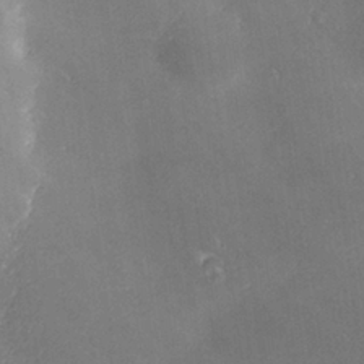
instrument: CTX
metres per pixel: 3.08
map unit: lHvf
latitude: 25.7071
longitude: 140.8786
